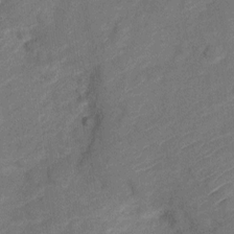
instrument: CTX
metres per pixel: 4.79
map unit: Nve
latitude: -18.8030
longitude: 108.6896
